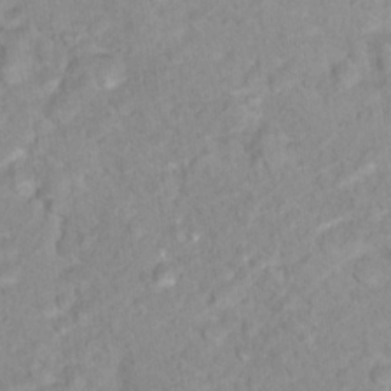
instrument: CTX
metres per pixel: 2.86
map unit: Nhu
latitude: 16.4790
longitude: -31.6127
